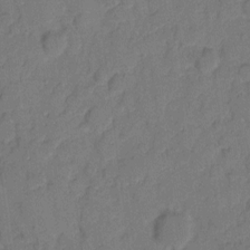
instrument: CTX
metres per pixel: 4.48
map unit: eHh
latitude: 8.0255
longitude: -65.6316
